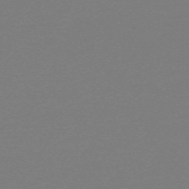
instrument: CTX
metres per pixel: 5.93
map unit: eHh
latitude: -62.9541
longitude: 52.6329
